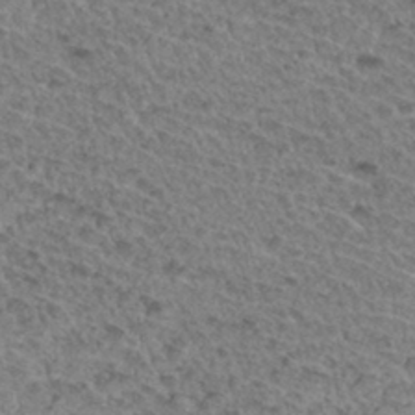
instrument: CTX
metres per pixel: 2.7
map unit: Hto
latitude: 32.5546
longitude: -47.8773
